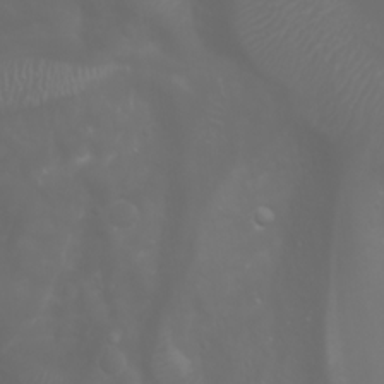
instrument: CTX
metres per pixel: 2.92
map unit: Htu
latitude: -0.9542
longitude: -75.1592
